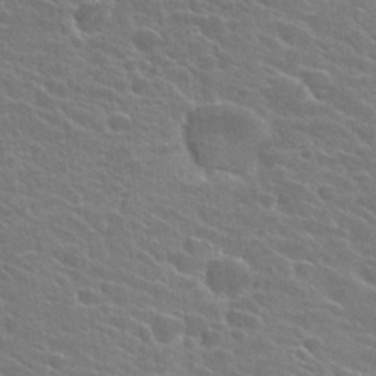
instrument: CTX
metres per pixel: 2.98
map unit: Hto
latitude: 24.1766
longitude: -40.8191
